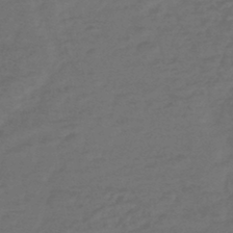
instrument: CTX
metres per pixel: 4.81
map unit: eHb
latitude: -43.3509
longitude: 86.8786
